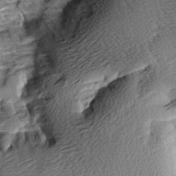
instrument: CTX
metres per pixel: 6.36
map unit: Aa
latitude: 8.0255
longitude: -141.4426
